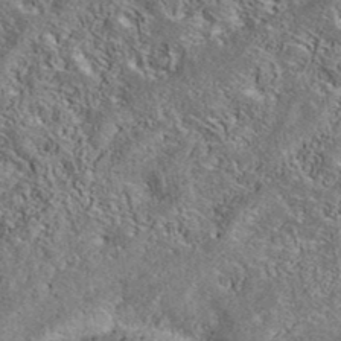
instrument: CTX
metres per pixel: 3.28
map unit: eAb
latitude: 38.7813
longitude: 112.0472
